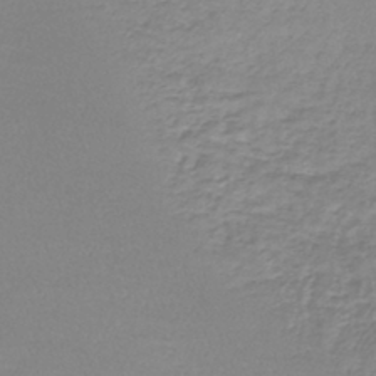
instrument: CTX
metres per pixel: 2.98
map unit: lHb
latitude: -41.8233
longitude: 70.8030
